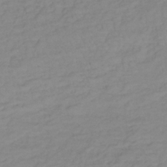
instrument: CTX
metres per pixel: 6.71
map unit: lHb
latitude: -37.1809
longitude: 69.9367
